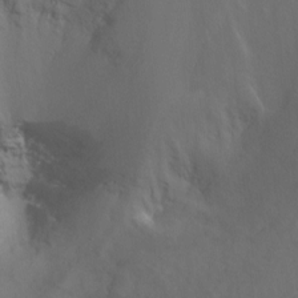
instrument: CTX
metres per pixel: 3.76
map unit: Nhu
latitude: -8.8597
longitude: -78.9514
